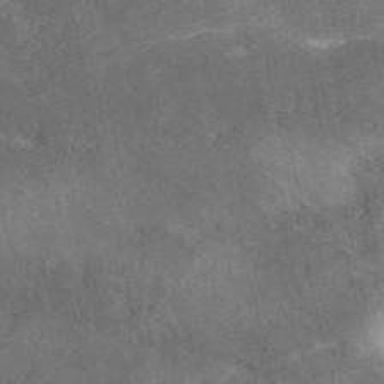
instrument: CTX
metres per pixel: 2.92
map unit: ANa
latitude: 37.1403
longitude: 15.7100
